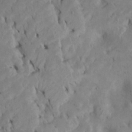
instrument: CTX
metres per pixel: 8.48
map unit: Htu
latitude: -7.5588
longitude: 145.2187
